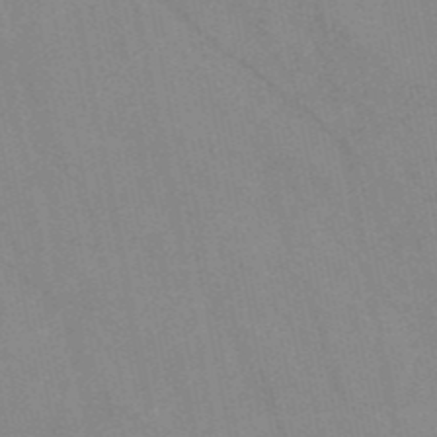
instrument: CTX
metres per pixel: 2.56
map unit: HNb
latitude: -52.5573
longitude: -49.8583
